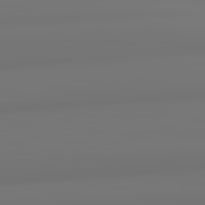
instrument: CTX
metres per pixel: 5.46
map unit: lApd
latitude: 82.5167
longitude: 171.1431
